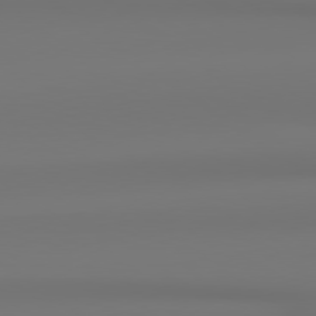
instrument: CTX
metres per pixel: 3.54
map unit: lApd
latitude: 78.9325
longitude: -136.8758
